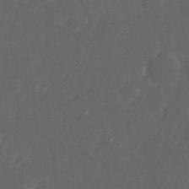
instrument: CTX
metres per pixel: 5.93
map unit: eHh
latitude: 17.2726
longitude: -73.7639
